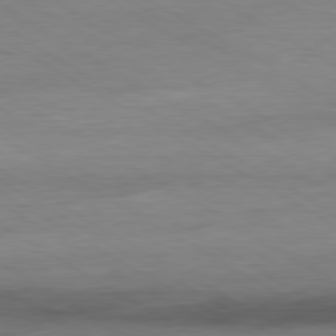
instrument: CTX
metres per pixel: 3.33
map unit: Ap
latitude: -80.9164
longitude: -79.2348
